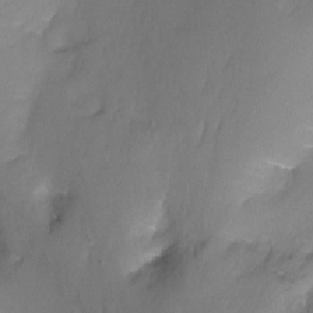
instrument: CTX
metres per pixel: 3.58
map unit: Ht
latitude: -13.1431
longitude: -44.1011
